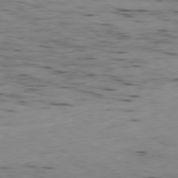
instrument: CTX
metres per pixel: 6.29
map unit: Ap
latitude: -79.6344
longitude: -101.2915
